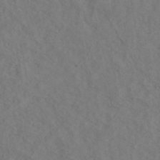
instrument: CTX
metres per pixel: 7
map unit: ANa
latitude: 43.9717
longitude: 25.8611
